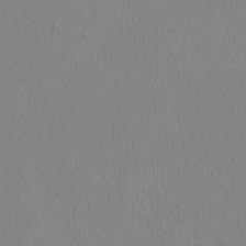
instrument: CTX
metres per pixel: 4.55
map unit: HNhu
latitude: -0.9353
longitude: 1.0487
